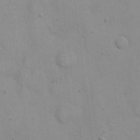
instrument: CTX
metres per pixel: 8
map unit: eHh
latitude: 20.3468
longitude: -61.7449
